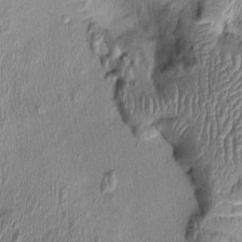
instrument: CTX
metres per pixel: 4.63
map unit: Nhu
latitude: -0.5385
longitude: -14.4223
